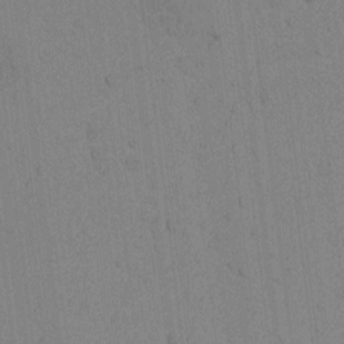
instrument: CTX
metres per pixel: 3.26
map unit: Nhu
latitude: -4.8408
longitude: -149.6694
